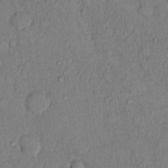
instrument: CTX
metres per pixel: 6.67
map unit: Hto
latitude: 8.6680
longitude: -58.4223
